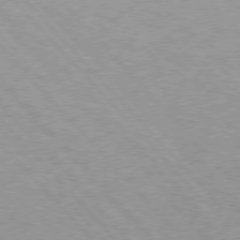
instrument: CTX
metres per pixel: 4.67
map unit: Hpe
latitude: 76.0633
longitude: -152.6680
